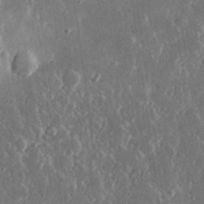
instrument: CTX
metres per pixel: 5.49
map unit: lHvf
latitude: 31.3860
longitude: -91.4993
